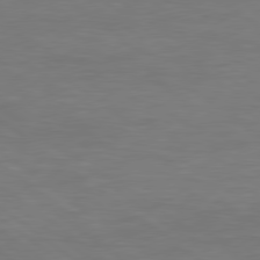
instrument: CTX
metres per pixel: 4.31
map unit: Hpe
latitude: 78.8380
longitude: -152.1389
